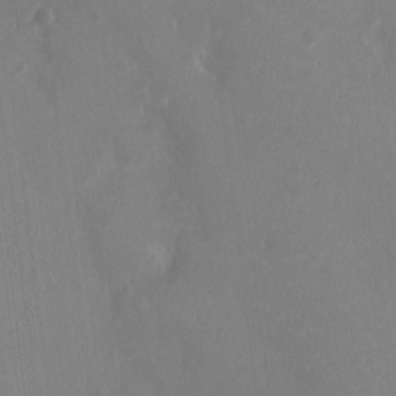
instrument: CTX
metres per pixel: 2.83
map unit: Ht
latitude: -3.6910
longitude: -16.7624
